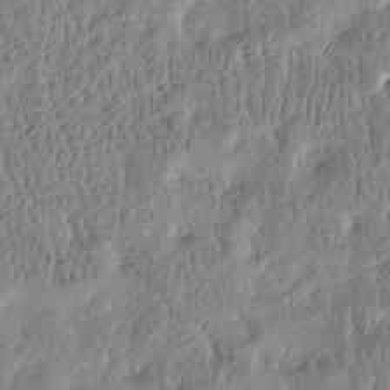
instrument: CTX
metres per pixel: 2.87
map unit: Htu
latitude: -4.0094
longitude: 175.7855
